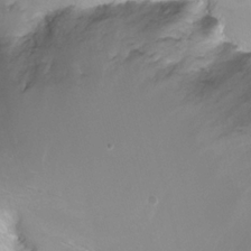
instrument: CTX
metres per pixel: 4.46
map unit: Nhu
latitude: -6.5384
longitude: -44.8758
